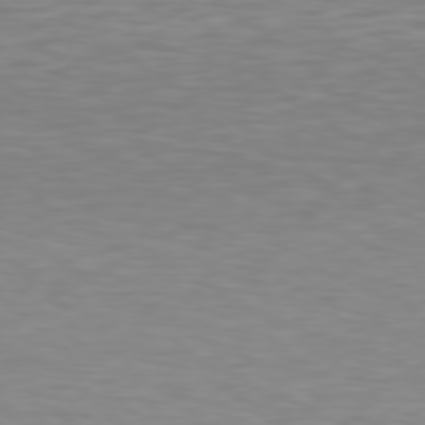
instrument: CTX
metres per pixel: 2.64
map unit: Hpe
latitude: 78.4979
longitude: -167.4804
